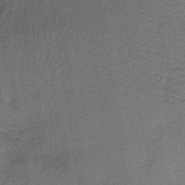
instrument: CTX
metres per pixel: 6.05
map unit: lHb
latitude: -35.5777
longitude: 71.1809
